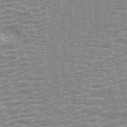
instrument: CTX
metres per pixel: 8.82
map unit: ANa
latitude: 45.2159
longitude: 31.0486
